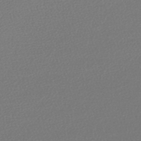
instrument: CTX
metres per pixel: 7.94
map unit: lHb
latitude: -45.1431
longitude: 76.2550
